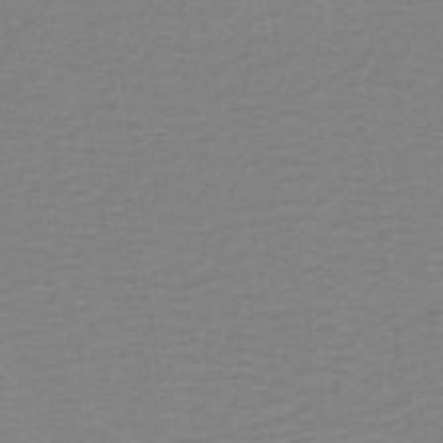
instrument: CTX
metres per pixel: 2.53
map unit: lHb
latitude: -41.3132
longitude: 52.8219
